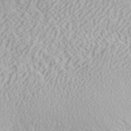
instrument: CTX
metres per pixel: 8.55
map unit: ANa
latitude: 41.6127
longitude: 28.7841
